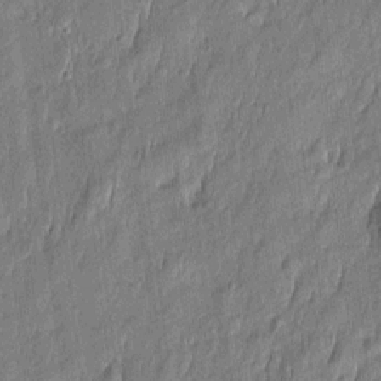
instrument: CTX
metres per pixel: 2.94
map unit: Htu
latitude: -5.9178
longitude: 175.1053
